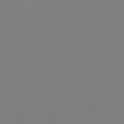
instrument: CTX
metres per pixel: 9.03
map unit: HNb
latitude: -52.8785
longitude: -38.5735
